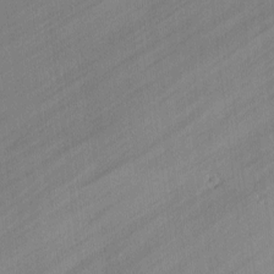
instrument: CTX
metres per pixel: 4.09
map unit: lAvf
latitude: -1.2754
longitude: -108.2333
